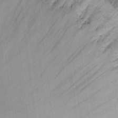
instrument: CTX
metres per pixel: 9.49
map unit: eHh
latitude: 9.5938
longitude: -72.3090
